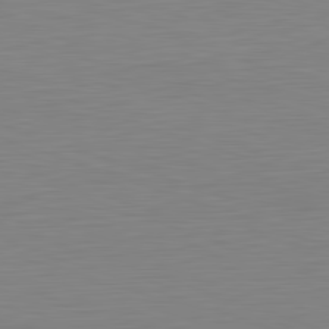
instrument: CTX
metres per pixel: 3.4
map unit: Hpe
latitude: -82.1606
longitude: 10.7841
